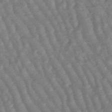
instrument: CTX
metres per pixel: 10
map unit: lHb
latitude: -47.5588
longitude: 77.5777
